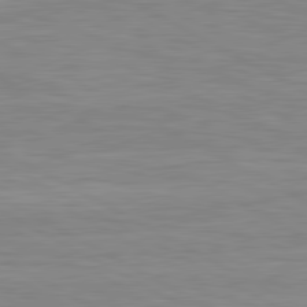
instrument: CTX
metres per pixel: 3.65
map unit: lApd
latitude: 80.9136
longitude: 171.7289
